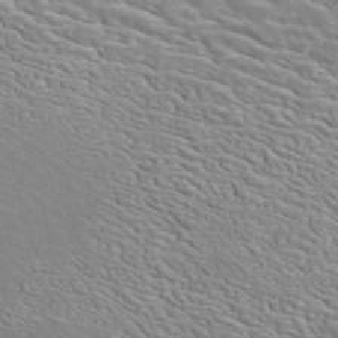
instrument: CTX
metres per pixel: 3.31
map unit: ANa
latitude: 42.8191
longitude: 14.5196
